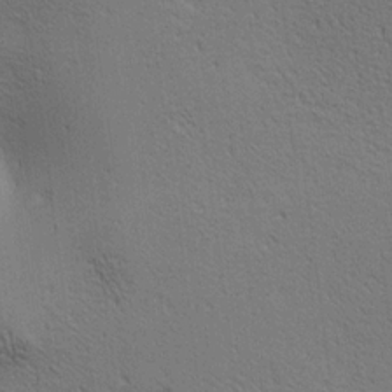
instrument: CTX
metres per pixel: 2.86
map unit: lAa
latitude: 12.5168
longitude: -107.8394
